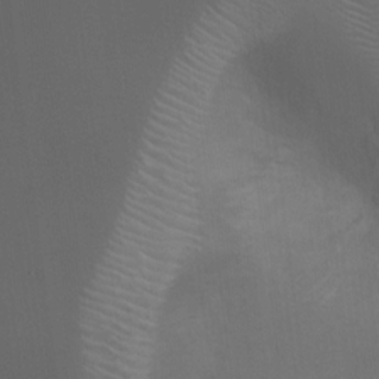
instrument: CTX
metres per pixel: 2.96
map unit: Ht
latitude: 0.8002
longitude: -22.2522
